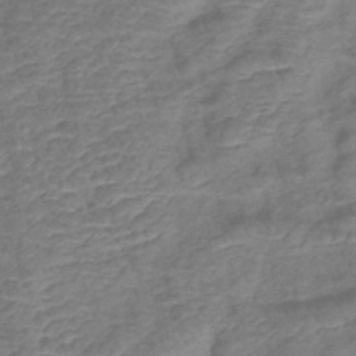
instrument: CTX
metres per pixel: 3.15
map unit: lHb
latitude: -42.0283
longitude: 78.5951
